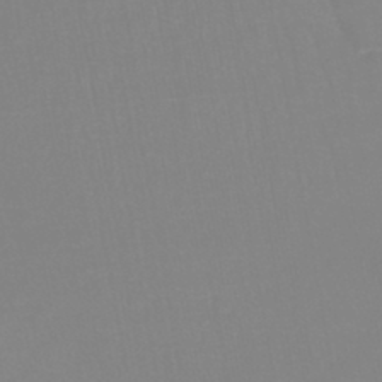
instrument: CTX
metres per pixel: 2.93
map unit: lHb
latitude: -44.5763
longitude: 55.6344
